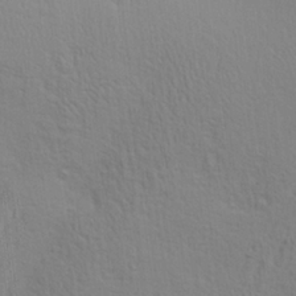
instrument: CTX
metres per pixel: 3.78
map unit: lAa
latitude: 21.4238
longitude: -139.0458
